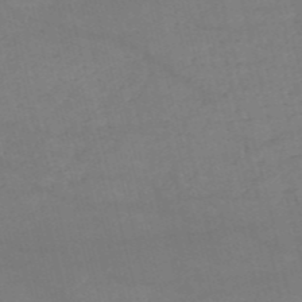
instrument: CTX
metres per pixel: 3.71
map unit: HNb
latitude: -53.6532
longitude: -37.7450
